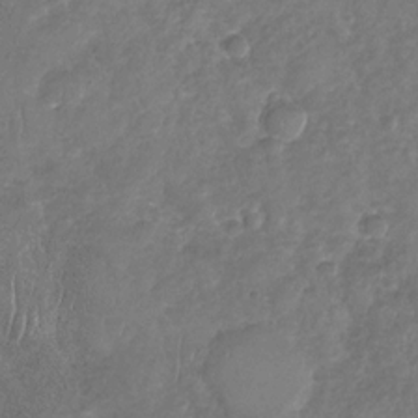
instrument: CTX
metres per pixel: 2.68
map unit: Nhu
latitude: -31.0675
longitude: -59.9906
